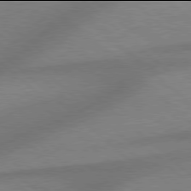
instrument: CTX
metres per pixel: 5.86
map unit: Hpe
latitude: 77.9906
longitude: -157.1970
